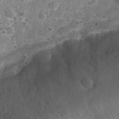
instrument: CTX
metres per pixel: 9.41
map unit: Nhu
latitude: 25.5938
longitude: -51.9717
